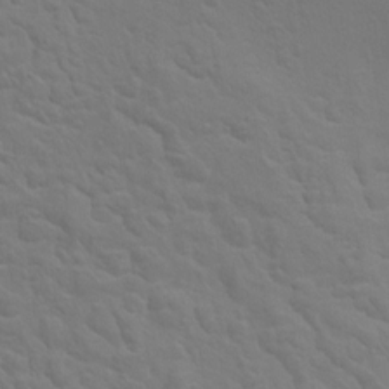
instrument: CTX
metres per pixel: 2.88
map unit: Hto
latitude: 8.2334
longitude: -31.1026
